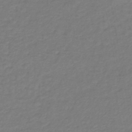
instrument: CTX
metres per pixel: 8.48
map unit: lHb
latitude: -39.0298
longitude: 72.1417
